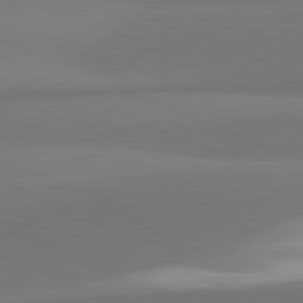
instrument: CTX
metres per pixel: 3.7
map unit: lApd
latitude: 82.0255
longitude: 150.7085
